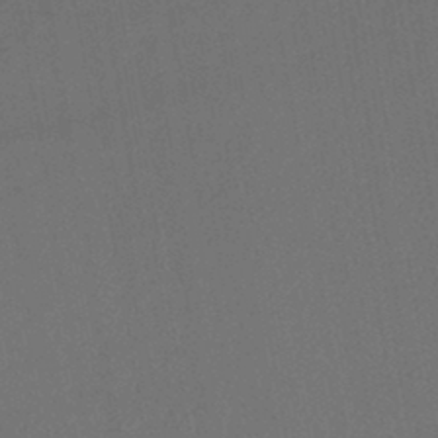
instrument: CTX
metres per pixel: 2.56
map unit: lHb
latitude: -43.5210
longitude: 68.1416
